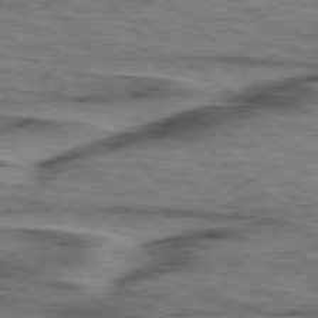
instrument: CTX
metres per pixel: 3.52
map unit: lApd
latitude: 76.5545
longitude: -78.0255
